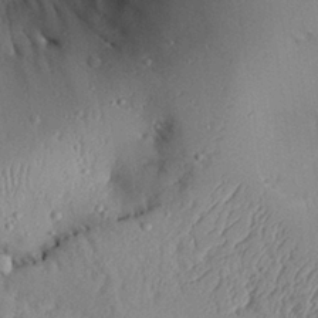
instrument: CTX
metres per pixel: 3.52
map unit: Aa
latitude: 27.3671
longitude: -129.8583
